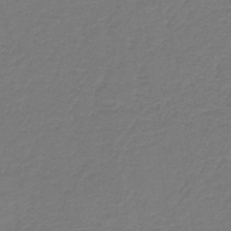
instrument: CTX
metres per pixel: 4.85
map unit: HNb
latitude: -38.0661
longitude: 55.2565
